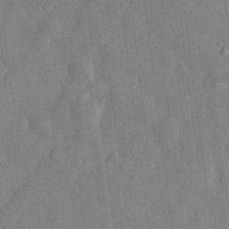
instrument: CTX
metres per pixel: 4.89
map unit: eHh
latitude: 28.6112
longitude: -76.6679
